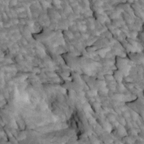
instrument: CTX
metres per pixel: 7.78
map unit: Htu
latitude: 2.0444
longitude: 143.6343
